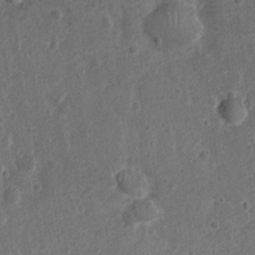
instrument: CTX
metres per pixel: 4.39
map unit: Nhu
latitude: 2.2900
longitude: -16.2144
